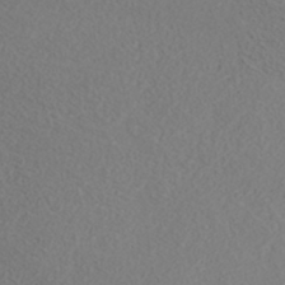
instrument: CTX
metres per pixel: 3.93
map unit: ANa
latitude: 35.7638
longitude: 14.4818
